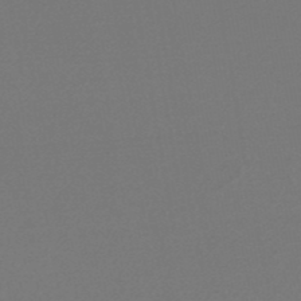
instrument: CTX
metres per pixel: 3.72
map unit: HNb
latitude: -47.7477
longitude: 57.8989
